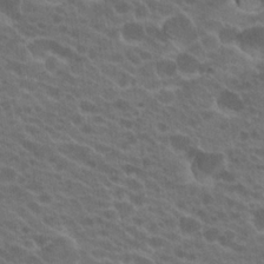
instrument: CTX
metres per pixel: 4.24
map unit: Hto
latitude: 22.8002
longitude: -38.0822
